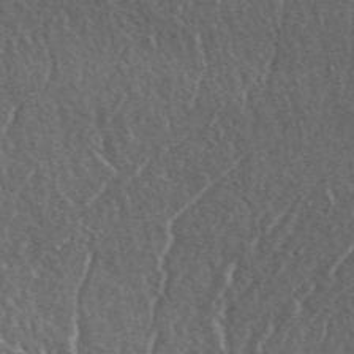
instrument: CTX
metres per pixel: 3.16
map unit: ANa
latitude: 49.4615
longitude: -73.7828
